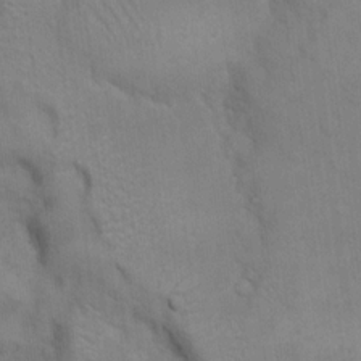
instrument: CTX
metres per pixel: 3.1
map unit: eHh
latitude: 16.6679
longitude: -66.2144
